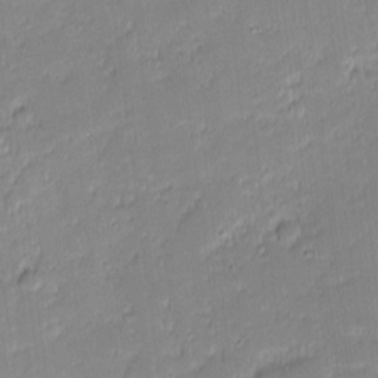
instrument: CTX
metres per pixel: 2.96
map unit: eHh
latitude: -1.3132
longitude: -83.1781
